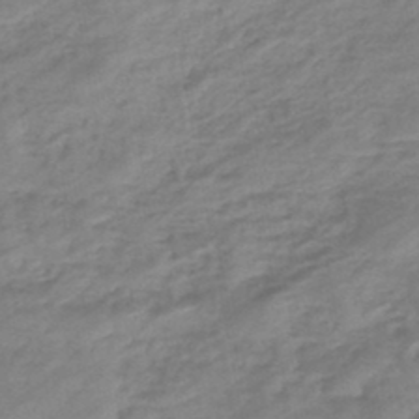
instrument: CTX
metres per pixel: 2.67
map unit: eHb
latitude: -44.0661
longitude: 85.7666
